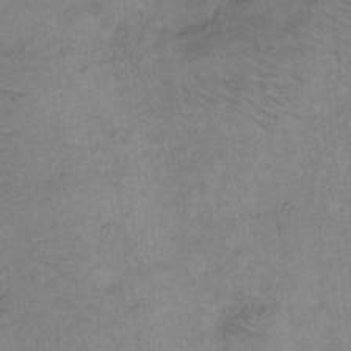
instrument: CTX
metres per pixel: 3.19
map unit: Hto
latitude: 5.9906
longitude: -61.5560
